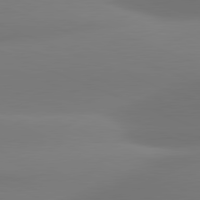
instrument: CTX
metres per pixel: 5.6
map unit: lApd
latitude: 81.4993
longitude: -161.8583
